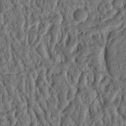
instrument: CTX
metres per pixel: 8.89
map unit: Ht
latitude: 10.0633
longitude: -75.4804
